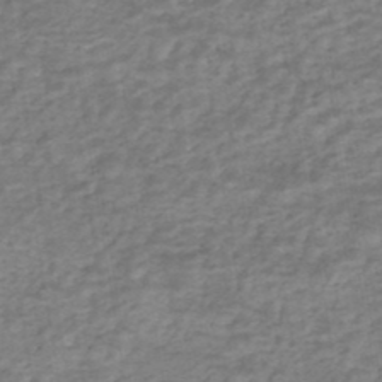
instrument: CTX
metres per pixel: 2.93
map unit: HNhu
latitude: -45.9178
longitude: 106.7275
